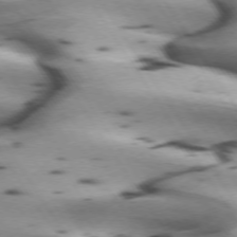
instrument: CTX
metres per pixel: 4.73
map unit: lApd
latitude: 72.7436
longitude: -53.4805
